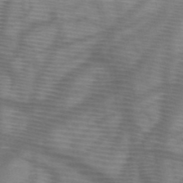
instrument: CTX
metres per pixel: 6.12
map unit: HNb
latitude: -46.7841
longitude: -41.2159
